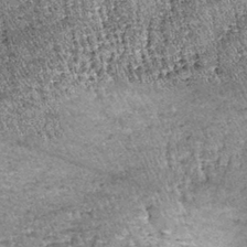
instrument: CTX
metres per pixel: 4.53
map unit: lHb
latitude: -37.8611
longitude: 67.9367
